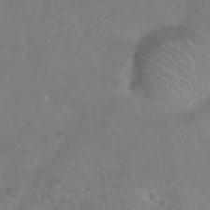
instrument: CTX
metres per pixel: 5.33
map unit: Nhu
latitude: 25.3670
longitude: -52.6302
